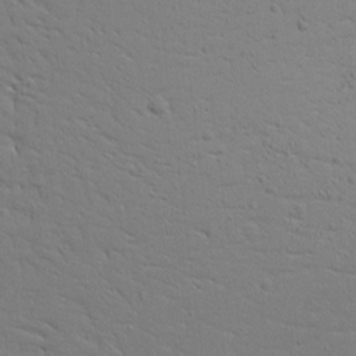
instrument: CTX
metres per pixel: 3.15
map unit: Ave
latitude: 13.0081
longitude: -138.9325
